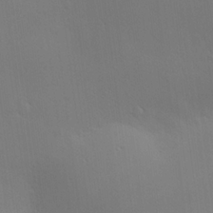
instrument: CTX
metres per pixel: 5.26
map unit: Hve
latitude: 19.1025
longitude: 150.5763
